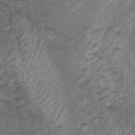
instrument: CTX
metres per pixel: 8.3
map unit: Nhu
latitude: 0.4790
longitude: -16.9513
